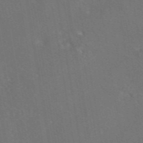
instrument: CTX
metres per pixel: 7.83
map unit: eAb
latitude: 46.6113
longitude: 109.3132
